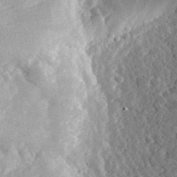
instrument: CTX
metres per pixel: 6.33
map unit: lHvf
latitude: 32.6490
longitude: -83.6316
